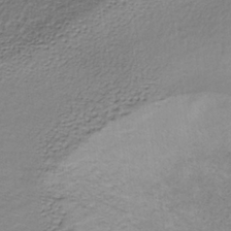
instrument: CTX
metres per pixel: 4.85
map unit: lHb
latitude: -36.0094
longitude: 61.7289
